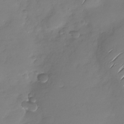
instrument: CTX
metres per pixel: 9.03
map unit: Nhu
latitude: -28.3684
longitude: -61.8394
